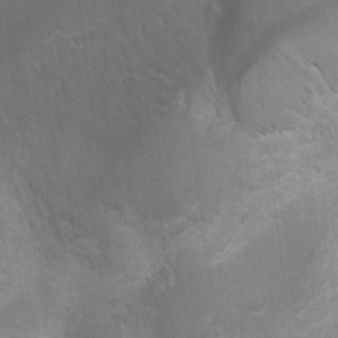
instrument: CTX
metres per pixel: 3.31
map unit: Hto
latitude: 5.0836
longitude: -32.1767
